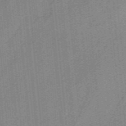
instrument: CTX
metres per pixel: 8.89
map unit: HNb
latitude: -38.6897
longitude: 53.8422
